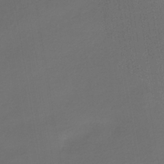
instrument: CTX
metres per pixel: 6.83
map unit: lHb
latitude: -38.5574
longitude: 71.1809
